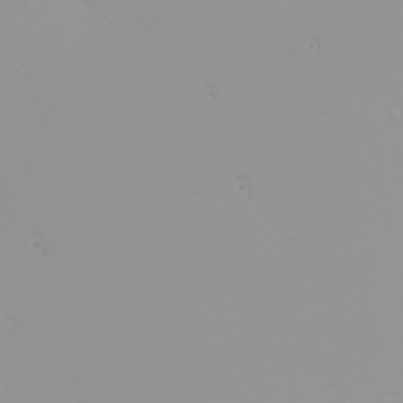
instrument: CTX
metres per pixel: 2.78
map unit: Nhu
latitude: -0.1039
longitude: -75.8394
